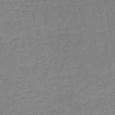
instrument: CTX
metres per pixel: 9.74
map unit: HNb
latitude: -50.6329
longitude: -40.6868
